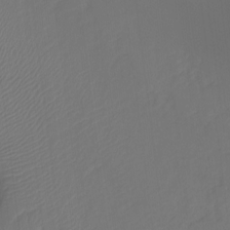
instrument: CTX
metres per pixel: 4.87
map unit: Hto
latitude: -7.7855
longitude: -47.1781
